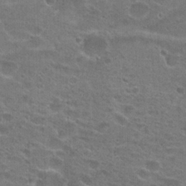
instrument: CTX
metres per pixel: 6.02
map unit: Hto
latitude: 22.1767
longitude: -43.4804
